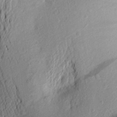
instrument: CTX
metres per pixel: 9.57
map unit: Aa
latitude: 23.4237
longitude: -149.8394
